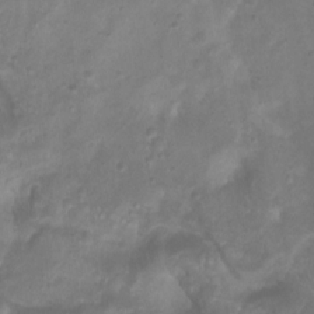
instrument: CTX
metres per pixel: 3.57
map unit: Htu
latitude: 3.3292
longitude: -21.6505
